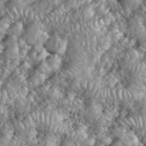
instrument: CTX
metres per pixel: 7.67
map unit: eHh
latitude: 38.8191
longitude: -56.6679
